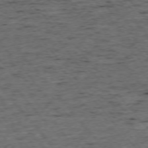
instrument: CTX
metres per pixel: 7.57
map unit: Ap
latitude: -75.2565
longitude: -90.2900
